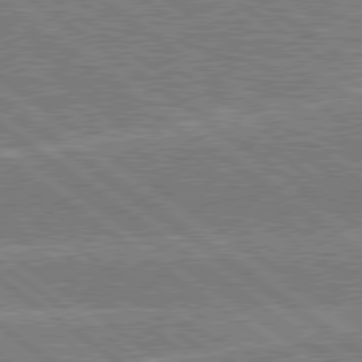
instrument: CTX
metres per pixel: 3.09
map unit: Hpe
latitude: 79.0459
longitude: -161.1970
